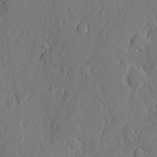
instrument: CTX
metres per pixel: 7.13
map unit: eHh
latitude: 5.6505
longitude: -75.1403
